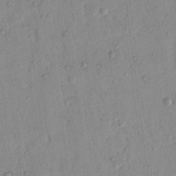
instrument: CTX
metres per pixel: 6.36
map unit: Nhu
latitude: 17.4049
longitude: -78.0822
